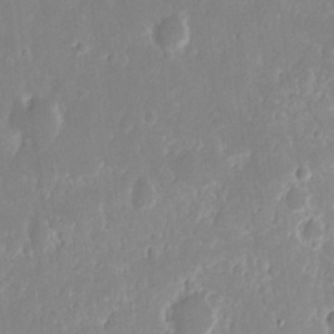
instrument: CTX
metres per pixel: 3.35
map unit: eHh
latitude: 14.7813
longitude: -72.3846
